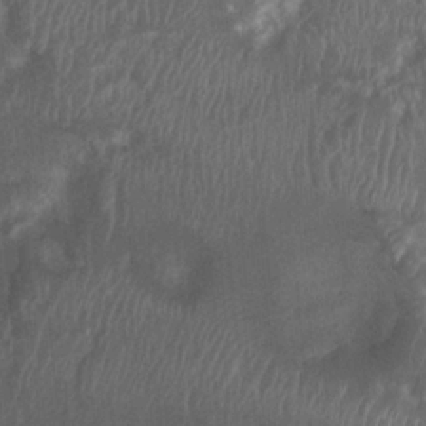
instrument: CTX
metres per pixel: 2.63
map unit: Ht
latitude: 3.0269
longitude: -19.6127
